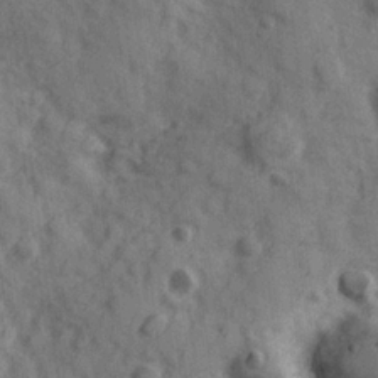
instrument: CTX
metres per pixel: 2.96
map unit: Hve
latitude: 25.1592
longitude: 147.1809
